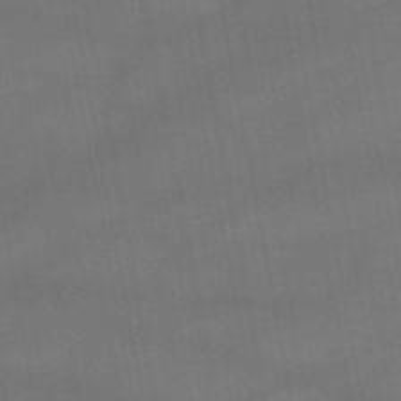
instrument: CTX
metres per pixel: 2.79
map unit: lHb
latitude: -47.2943
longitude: 73.5210
